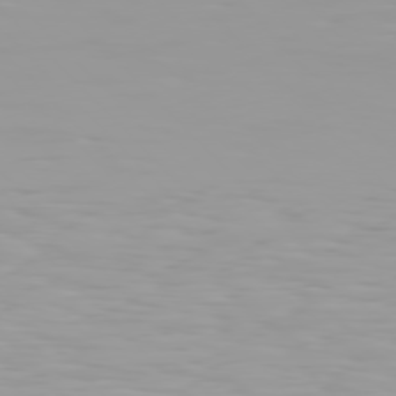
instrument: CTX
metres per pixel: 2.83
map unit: Hpe
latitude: 77.4993
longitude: -140.1199
